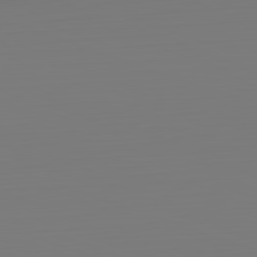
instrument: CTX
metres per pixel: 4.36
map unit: Hpe
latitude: -82.5385
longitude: 8.9542
